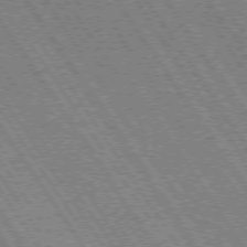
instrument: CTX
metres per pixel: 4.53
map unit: Hpe
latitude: 73.3860
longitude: -141.5371
